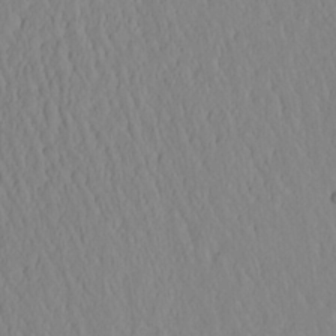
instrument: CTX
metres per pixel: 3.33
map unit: Aa
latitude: 25.0080
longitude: -132.5168
